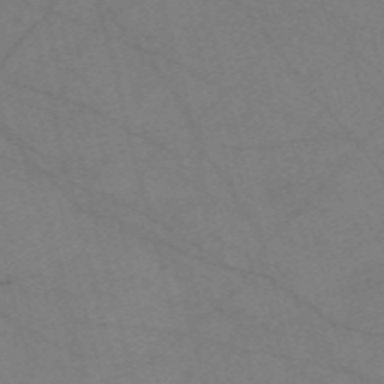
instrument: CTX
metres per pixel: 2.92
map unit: Nve
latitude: -57.8422
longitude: 51.0486
